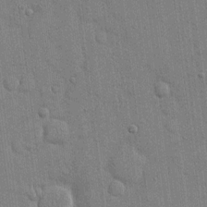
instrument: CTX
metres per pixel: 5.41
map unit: eHh
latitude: 14.3657
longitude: -68.7246
